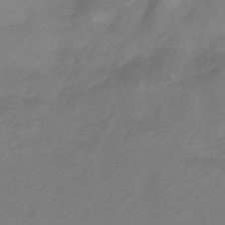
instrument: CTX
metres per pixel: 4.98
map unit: Nhu
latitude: -9.3321
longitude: -71.0269
